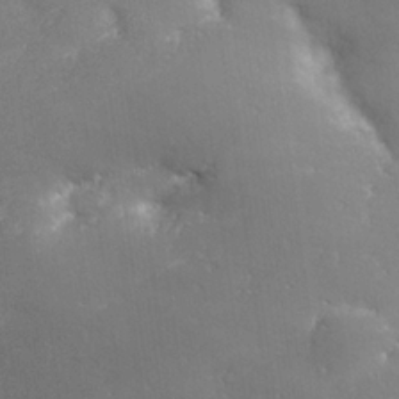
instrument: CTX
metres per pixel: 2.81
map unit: lHvf
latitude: 25.5371
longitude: 141.0675
